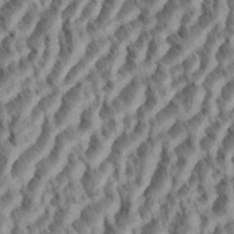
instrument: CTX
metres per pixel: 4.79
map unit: eHh
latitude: 35.1403
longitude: -137.5749
